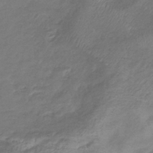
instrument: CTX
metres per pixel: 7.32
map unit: lHb
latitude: -39.1620
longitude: 75.5022
